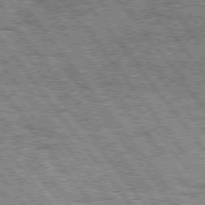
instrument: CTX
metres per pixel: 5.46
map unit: Hpe
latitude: 75.2726
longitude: -156.3278
